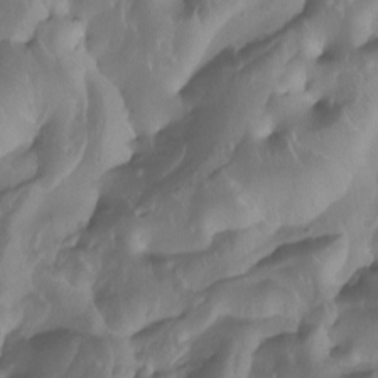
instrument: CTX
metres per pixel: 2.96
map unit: Nhu
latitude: -8.2928
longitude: -40.5923
